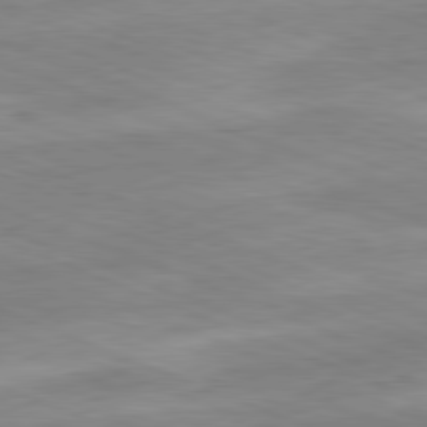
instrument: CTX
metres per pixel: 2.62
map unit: Ap
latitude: -81.8800
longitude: -82.3656
